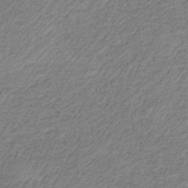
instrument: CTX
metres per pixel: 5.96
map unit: HNb
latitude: -34.1417
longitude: 61.3699
